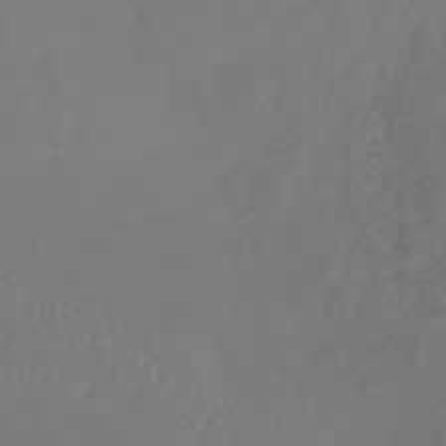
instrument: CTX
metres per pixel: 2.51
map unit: lHb
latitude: -43.6154
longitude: 75.7289
